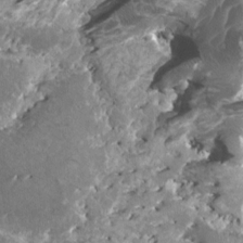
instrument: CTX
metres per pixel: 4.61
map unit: HNhu
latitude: 1.9150
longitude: 6.3306
